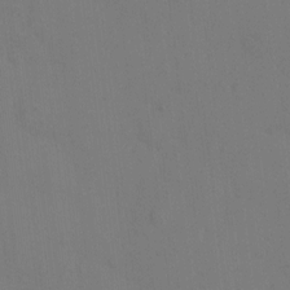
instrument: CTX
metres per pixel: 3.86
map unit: eHh
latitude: 5.9528
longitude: -65.9717
